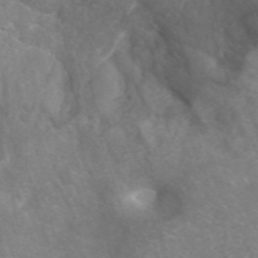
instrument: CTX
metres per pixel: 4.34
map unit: ANa
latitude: 43.3104
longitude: 26.4817
